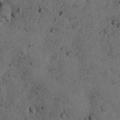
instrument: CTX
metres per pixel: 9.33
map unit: Nhu
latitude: 6.2145
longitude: -22.5735
